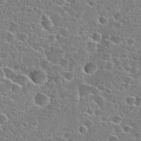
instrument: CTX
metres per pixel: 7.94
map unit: Hto
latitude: 24.3467
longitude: -46.6113
